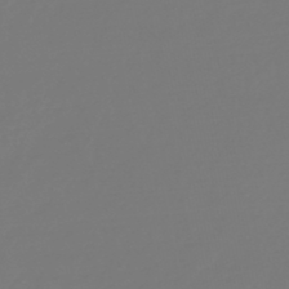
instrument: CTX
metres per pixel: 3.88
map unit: lHb
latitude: -46.4440
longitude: 74.7841
